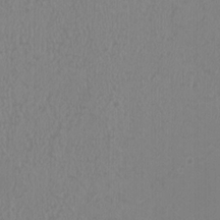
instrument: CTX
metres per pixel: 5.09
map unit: HNhu
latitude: 3.4615
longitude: -2.2711
